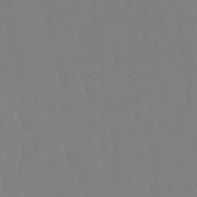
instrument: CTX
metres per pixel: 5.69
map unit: lHb
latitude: -48.4251
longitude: 72.1606
